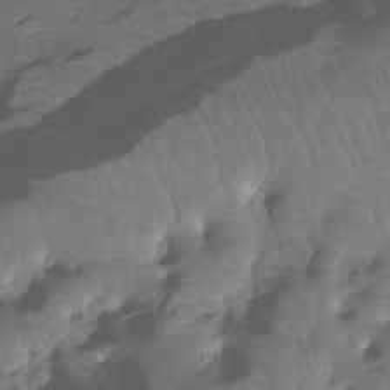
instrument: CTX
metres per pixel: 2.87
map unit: Ht
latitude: -15.5966
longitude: -43.7639
